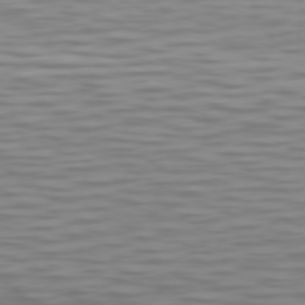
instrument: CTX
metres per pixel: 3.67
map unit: Hpe
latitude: 75.7261
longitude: -124.7057
